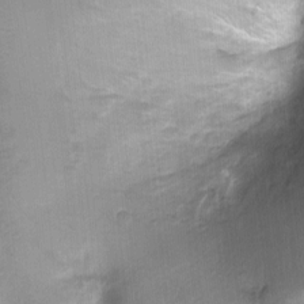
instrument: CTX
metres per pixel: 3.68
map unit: Ht
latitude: -0.7464
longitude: -20.5357
